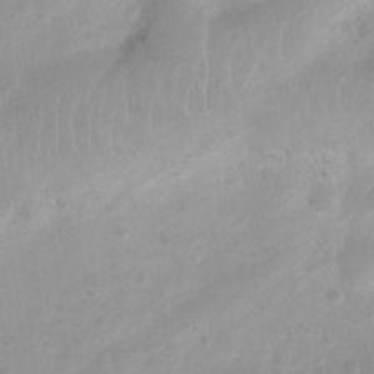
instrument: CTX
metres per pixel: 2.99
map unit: Ht
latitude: 3.4804
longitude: -22.1956
